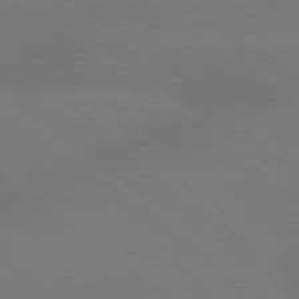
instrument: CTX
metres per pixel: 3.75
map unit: lApd
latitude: 79.3482
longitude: -150.7246
